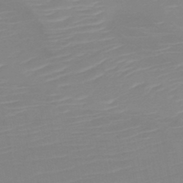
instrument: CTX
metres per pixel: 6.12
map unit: HNb
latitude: -45.5021
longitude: -44.1578
